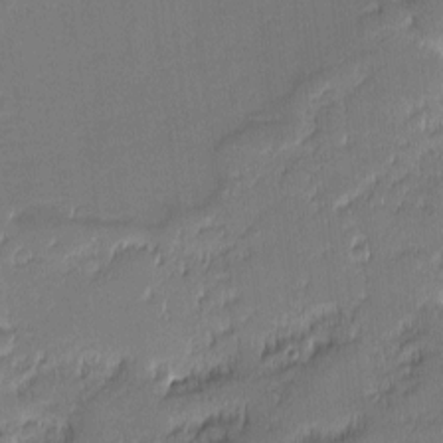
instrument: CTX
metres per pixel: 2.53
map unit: eHh
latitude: -2.1605
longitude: -82.6868
